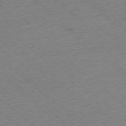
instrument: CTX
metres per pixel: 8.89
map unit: Hpe
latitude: -78.2361
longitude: 14.4440
